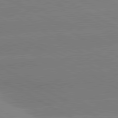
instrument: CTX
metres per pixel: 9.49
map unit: lApd
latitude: 80.8569
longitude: -153.2537
